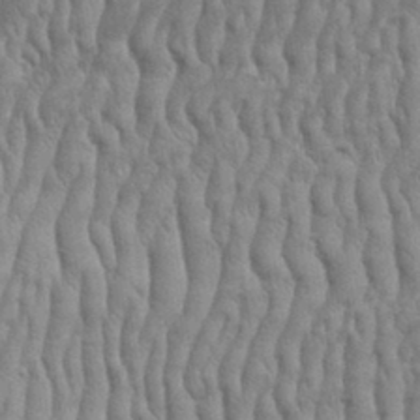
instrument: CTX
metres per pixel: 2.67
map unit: eHh
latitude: 33.4426
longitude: -140.8380
